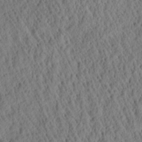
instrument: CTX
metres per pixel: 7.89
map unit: Aa
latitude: 26.6680
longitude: -135.3481
